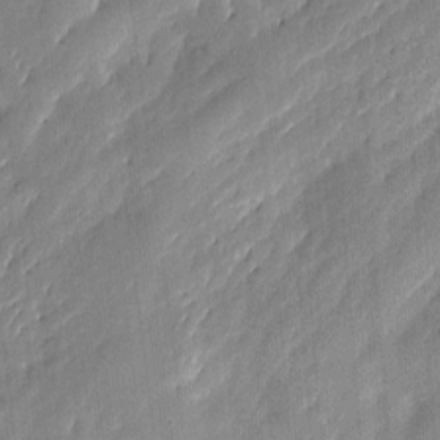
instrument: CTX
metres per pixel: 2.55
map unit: eHh
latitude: 8.4979
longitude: -73.6316
